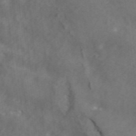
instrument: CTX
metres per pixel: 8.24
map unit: ANa
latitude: 43.3860
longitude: 26.5006
